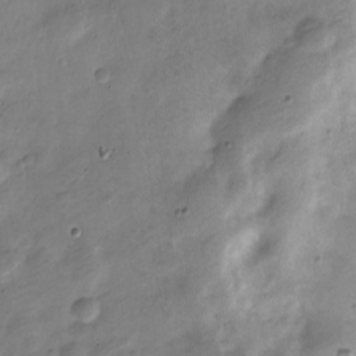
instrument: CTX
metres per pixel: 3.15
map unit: Nve
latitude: -24.4629
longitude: 106.1606
